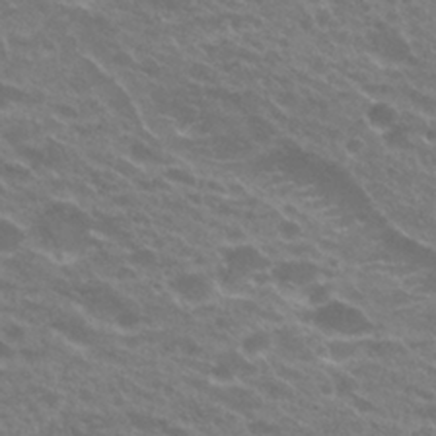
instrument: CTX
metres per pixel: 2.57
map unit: Hto
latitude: 24.0633
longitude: -37.0081
